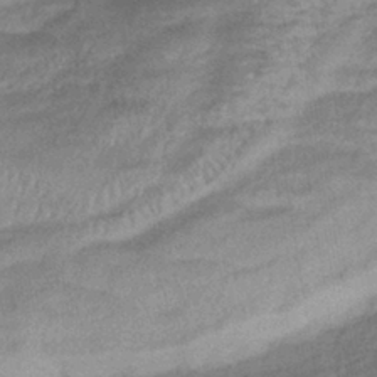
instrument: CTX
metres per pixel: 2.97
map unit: eHb
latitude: -41.0108
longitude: 80.3118
